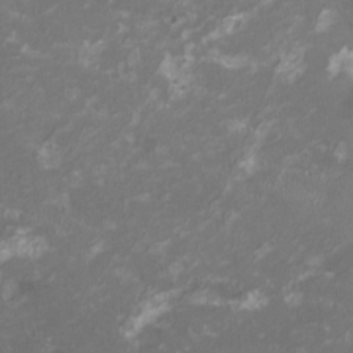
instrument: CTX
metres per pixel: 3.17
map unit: HNhu
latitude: 1.7827
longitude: -3.1592
